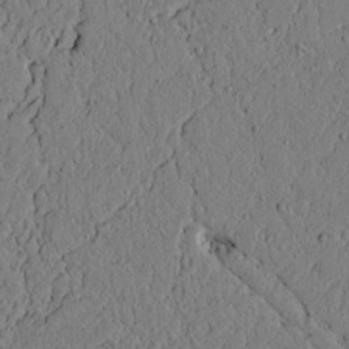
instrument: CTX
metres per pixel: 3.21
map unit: lAvf
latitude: 5.0647
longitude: 166.6707
